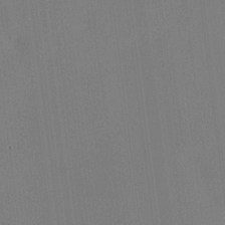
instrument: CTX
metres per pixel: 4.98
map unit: HNhu
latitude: 10.4412
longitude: 15.8423
